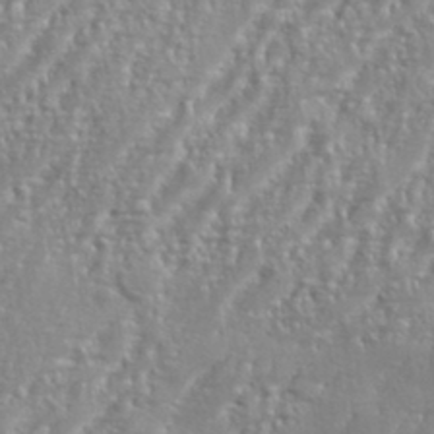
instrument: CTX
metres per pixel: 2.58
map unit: eHh
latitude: 34.8569
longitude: -134.0633
